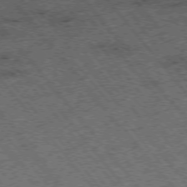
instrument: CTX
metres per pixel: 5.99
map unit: Hpe
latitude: -75.9556
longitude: -20.3279
